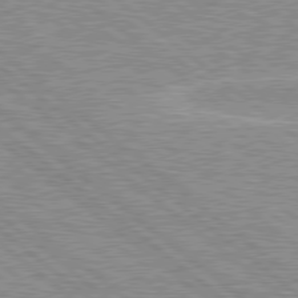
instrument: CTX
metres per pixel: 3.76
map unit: Hpe
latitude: 78.5924
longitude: -156.1955
